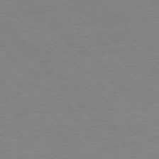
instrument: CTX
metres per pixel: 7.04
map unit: Ap
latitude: -77.4832
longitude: -86.9325
